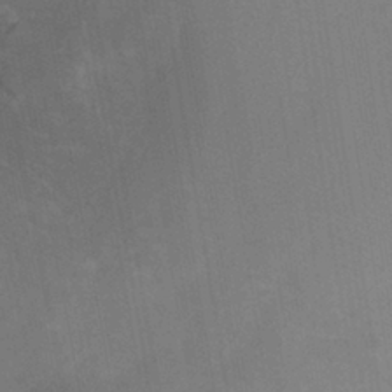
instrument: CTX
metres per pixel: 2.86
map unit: Ht
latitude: -4.0283
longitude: -27.5560
